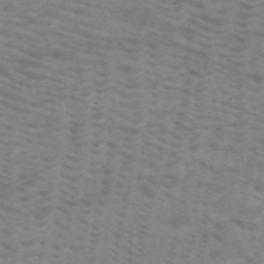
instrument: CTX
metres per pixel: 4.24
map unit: HNb
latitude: -53.8611
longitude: -45.5182
